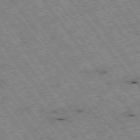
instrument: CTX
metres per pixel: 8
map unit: Hpe
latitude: -75.6155
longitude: -21.1214
